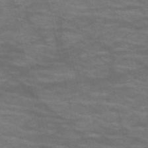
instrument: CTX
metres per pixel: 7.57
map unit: HNb
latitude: -53.2187
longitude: -43.6316
